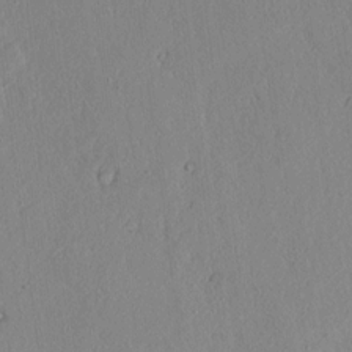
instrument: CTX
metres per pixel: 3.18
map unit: lAvf
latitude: 7.3293
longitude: 168.1983
